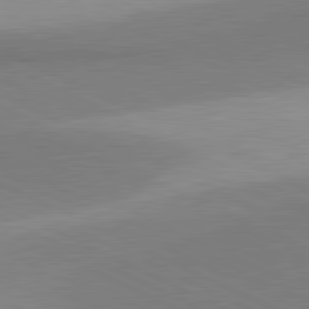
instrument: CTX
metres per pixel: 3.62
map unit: lApd
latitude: 81.1403
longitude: 156.6896
